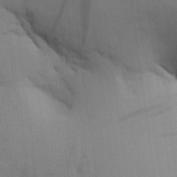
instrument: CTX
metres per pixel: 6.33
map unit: Aa
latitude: 26.8002
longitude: -129.9339
